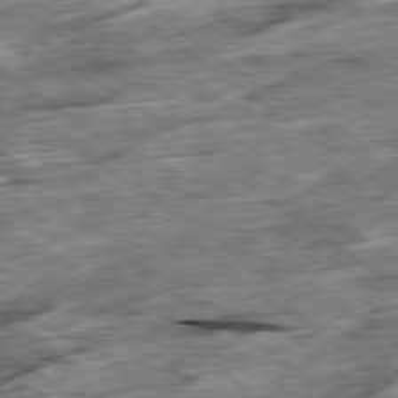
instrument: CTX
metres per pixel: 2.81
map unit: Ap
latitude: -79.3698
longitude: -86.2711
